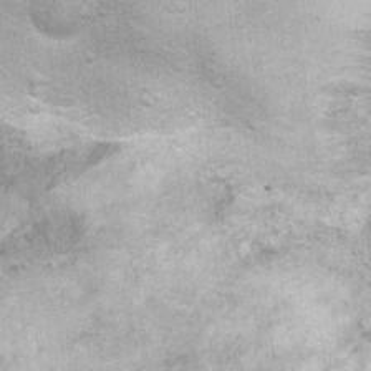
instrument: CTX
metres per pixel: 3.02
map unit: Hto
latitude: 10.8380
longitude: -36.8380
